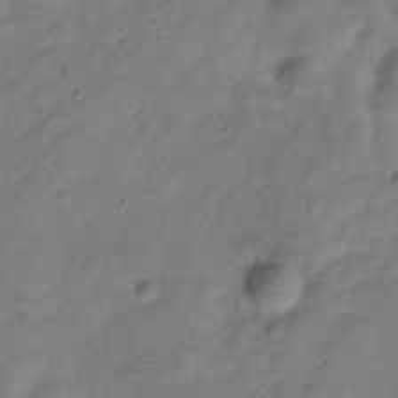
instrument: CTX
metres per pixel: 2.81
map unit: Hve
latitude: -32.6519
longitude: 90.7841
